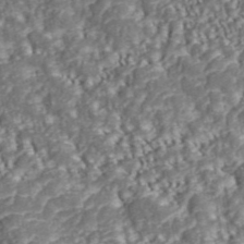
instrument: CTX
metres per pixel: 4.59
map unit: ANa
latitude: 43.8961
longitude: 36.9919
